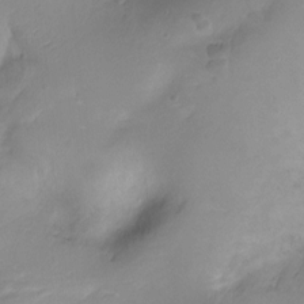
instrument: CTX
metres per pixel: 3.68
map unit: Ht
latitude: -10.6708
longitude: -39.7827
